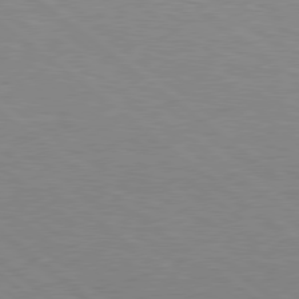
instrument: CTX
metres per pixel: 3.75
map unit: Hpe
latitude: 78.4034
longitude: -151.9150
